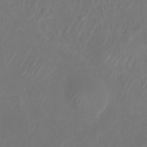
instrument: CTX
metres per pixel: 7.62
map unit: Nhu
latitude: -28.2173
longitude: -71.4426
